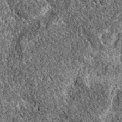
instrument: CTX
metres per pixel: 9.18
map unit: eAb
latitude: 37.7449
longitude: 111.6722
